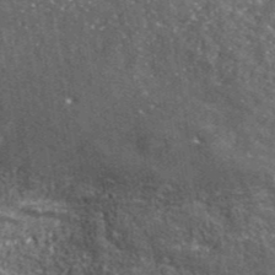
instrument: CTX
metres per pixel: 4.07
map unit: eHh
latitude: 42.2712
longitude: -91.0647
